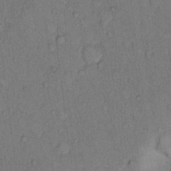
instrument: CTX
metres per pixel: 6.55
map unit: Hto
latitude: 9.4615
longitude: -58.6868
